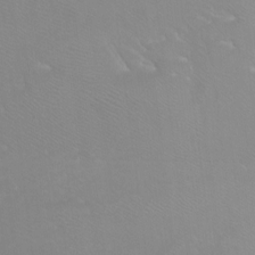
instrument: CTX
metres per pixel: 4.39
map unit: Ht
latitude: -6.7085
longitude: -33.9717
